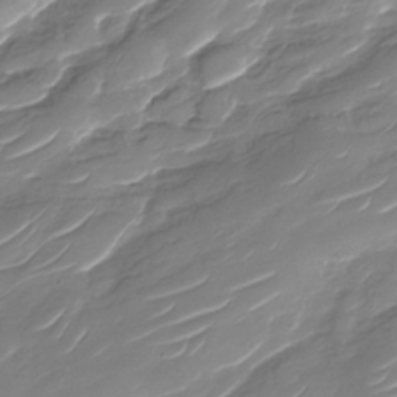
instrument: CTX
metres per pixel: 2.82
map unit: Nhu
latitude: -29.9556
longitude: -71.9906
